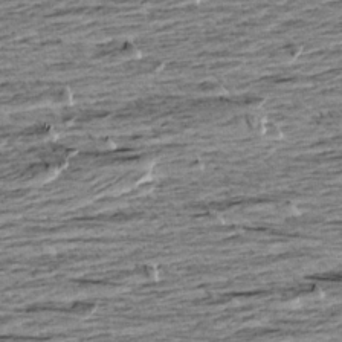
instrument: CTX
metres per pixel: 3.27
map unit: Aa
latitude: 8.5735
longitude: -139.3104
